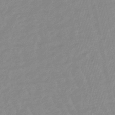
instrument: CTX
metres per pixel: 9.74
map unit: lHb
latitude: -48.0283
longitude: 77.7289
